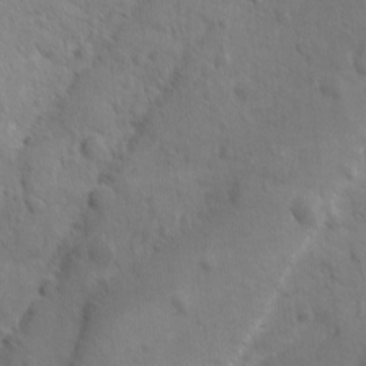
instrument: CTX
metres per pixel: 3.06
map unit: Ave
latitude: -9.6722
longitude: -119.4804
